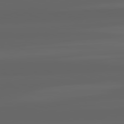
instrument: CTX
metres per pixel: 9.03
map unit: lApd
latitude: 82.3467
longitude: -168.6302
